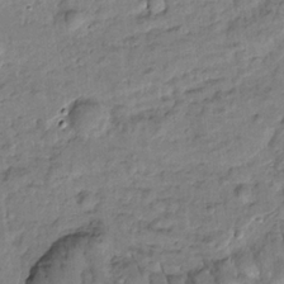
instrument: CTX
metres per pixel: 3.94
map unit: Htu
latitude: -1.8801
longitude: 173.1998
